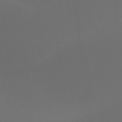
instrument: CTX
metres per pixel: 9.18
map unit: Htu
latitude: -13.1620
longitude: -71.0080
